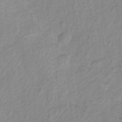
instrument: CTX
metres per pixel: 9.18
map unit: Hto
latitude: 5.8961
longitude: -31.8017
